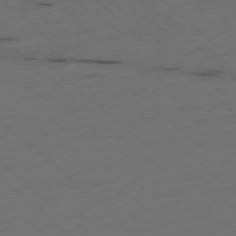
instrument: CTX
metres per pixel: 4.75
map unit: Ap
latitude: -78.4440
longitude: -61.3104
